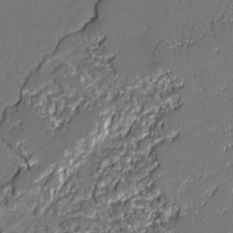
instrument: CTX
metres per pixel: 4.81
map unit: lAvf
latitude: -0.7841
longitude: -108.7624
